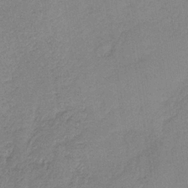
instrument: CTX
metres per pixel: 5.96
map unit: HNb
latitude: -34.1228
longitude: 63.3887
